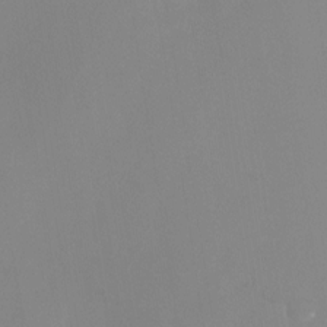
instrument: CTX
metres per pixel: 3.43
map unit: Nhu
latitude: -26.3873
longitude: -57.9528
